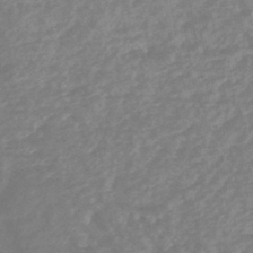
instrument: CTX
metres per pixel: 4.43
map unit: HNhu
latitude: -45.0675
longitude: 91.3321
